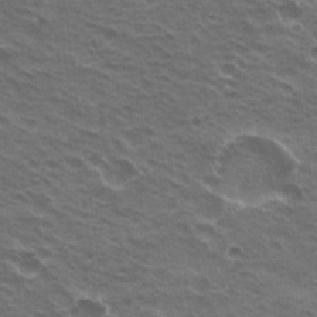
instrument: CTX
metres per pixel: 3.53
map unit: Hto
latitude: 20.7058
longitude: -31.9528
